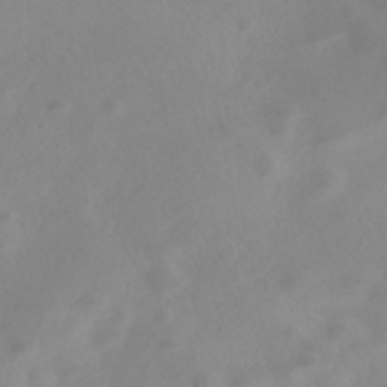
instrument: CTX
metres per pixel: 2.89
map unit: HNhu
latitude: -40.4062
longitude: 93.6344
